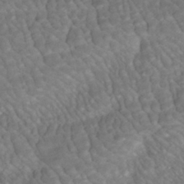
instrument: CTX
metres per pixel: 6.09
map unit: ANa
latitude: -42.0849
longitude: 108.7085
